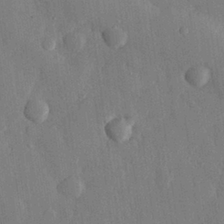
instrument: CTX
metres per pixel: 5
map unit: eHh
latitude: 28.3656
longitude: -79.1970
